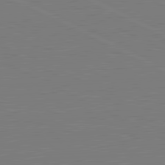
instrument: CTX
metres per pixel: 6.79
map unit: lApd
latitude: 81.4237
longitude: 150.8597
